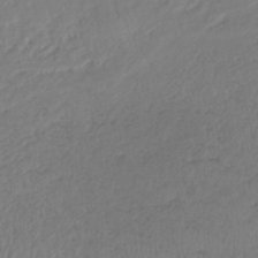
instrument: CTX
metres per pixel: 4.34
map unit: lHb
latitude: -38.0850
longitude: 70.1417
